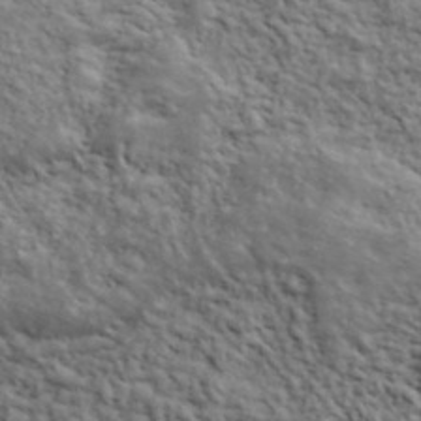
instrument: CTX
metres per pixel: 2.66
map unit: lHvf
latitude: 39.8016
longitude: -88.9892
